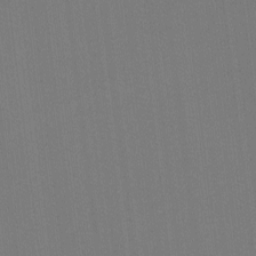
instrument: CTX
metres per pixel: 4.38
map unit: lHvf
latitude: -11.9367
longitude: -103.2348
